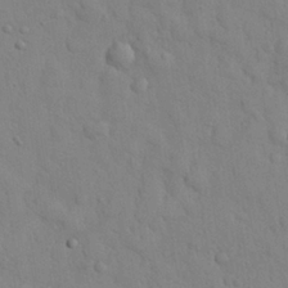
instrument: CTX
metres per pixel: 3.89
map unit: eHh
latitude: 27.1214
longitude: -75.7072
